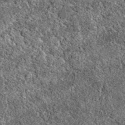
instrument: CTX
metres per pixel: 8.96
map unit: eAb
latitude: 38.3845
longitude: 111.0864
